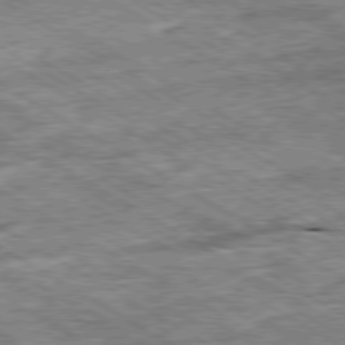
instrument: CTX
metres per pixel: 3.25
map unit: Ap
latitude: -80.1417
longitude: -79.9150
